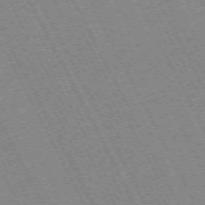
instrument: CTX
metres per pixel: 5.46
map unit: Hpe
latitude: -72.2361
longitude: 10.4440
